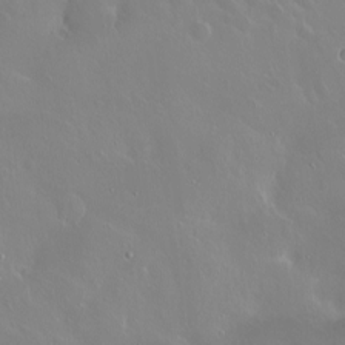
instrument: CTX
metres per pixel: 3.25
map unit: eHh
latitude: 1.6694
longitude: -54.4979
